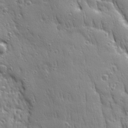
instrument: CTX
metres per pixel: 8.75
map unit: Ave
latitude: 22.5924
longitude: -134.9324
